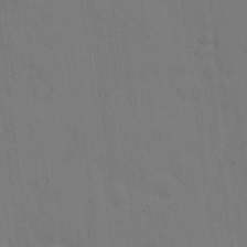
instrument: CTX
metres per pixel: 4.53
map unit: eHh
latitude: 6.1767
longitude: -67.5938
